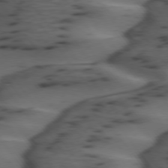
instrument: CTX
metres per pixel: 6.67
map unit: lApd
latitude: 74.9703
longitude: -70.6868
